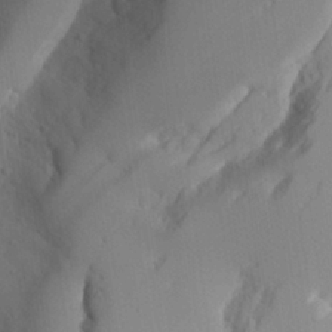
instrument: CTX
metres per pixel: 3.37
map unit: Aa
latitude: 25.1970
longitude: -132.3278
